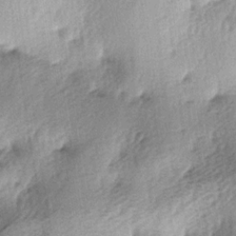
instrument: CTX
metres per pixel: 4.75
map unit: lAa
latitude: -4.4251
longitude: -125.1781
